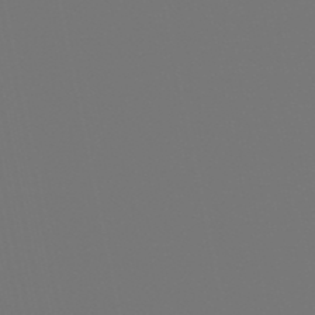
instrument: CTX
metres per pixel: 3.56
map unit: lHb
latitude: -50.5763
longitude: 79.9556
